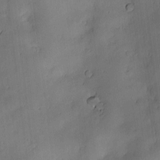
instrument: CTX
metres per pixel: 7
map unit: Hve
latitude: -10.4440
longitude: 175.7477
